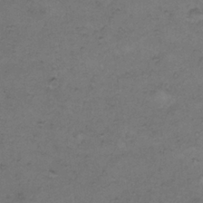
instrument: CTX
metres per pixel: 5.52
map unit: Hto
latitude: 9.5371
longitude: -60.3467
